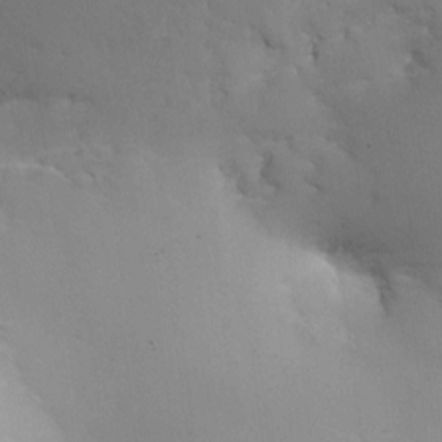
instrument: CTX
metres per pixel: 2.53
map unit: Nhe
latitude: -2.3873
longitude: -58.8569
